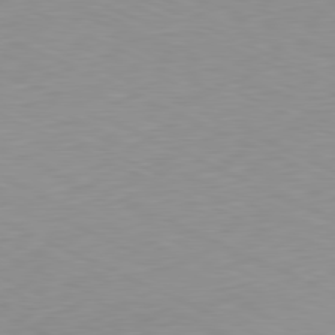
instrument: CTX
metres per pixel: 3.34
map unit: Ap
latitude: -81.5021
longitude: -69.5749
